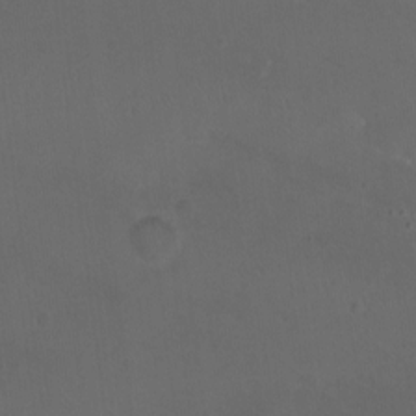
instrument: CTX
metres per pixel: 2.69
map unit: Nhu
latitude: -12.6708
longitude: -41.7260
